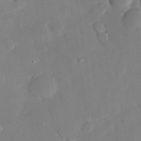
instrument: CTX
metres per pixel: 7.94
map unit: eHh
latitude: 27.5938
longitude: -81.0080
